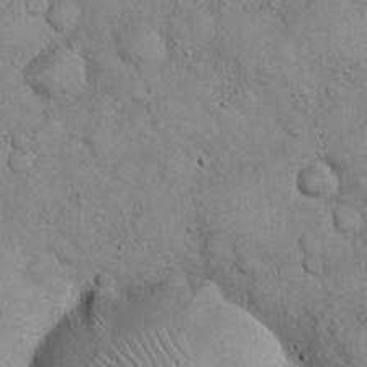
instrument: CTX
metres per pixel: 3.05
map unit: eHh
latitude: 22.1578
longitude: -58.9514
